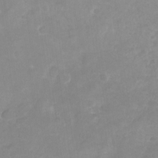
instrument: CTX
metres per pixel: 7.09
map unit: Nhu
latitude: -26.8596
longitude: -70.7057
